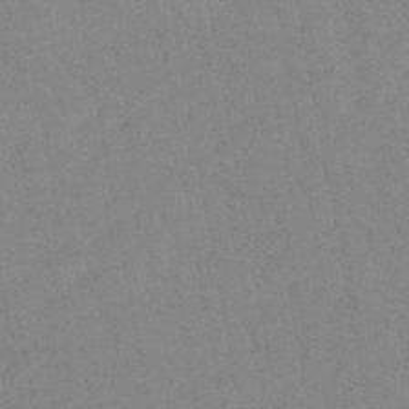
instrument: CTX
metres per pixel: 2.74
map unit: lHb
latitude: -48.2740
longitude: 73.4076
